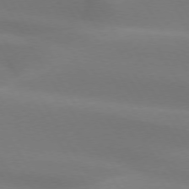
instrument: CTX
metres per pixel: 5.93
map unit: lApd
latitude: 73.6694
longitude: -49.2537
